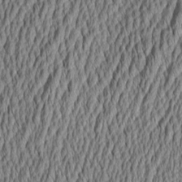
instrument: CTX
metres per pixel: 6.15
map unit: Aa
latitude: 6.0255
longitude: -129.3482
